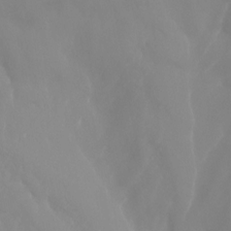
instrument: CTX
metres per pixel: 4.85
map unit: Nhu
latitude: -13.5588
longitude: -59.9150
